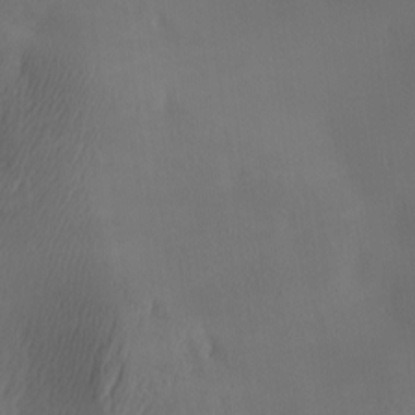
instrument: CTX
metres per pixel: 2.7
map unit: lAa
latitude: -6.5196
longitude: -122.0822
